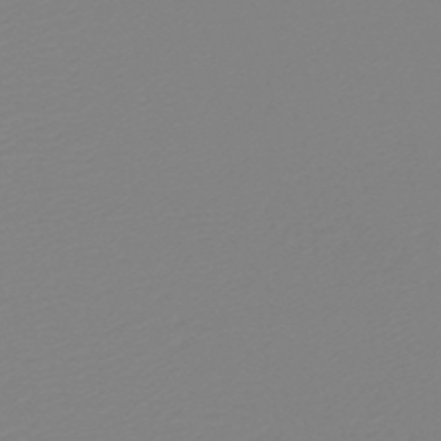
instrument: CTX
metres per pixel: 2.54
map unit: HNb
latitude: -48.8975
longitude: -51.1970
